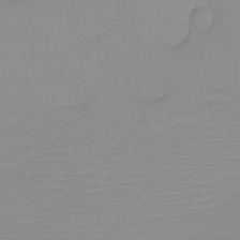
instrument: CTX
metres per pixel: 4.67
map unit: eHh
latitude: -6.0850
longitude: -84.5924
